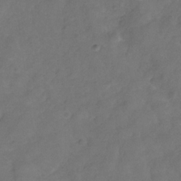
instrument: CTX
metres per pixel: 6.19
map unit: Hve
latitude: -31.4265
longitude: 95.6721
